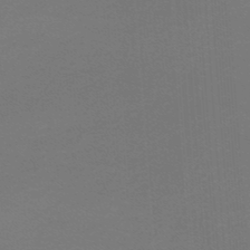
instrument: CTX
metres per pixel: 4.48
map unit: lHb
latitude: -47.3131
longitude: 64.1417
